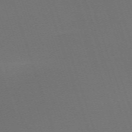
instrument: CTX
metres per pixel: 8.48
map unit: eHh
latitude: -63.8800
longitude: 52.1039
